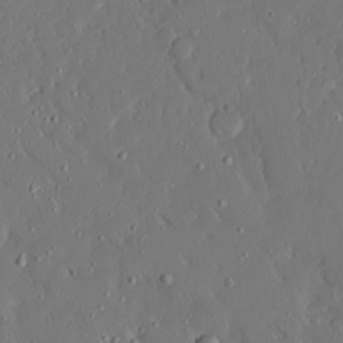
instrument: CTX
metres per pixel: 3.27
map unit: Ave
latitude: 15.8962
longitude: -140.6679
